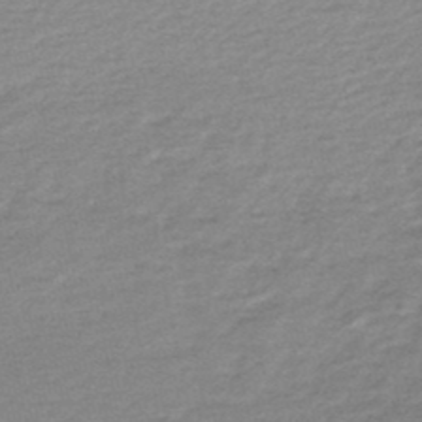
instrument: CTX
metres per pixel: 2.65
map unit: HNb
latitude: -48.1795
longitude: 60.3684
